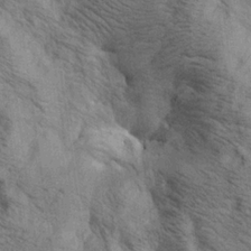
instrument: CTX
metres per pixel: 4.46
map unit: lAa
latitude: 19.1214
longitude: -139.6505
